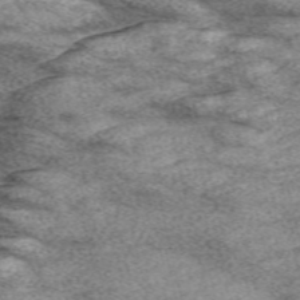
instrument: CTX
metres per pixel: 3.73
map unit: Nve
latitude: -58.5951
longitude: 65.7478
